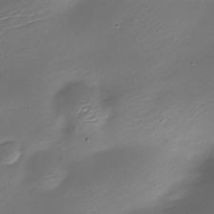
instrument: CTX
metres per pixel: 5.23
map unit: Nhe
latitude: -19.3888
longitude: 145.2187
